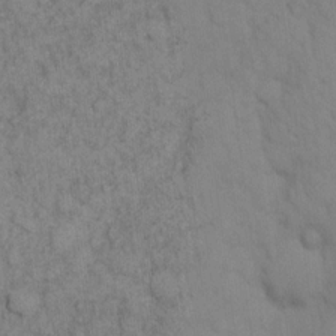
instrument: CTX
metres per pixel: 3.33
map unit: eHh
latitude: 16.4223
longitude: -63.0081
